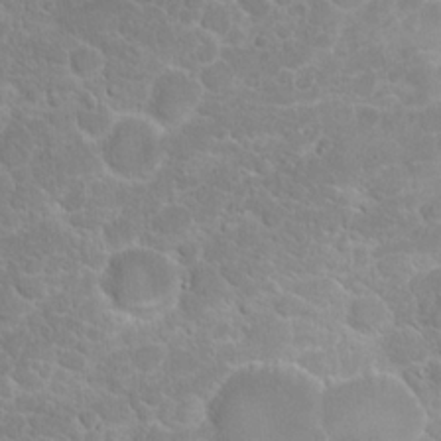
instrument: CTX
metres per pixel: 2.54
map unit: Hto
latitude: 18.0822
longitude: -36.4223
